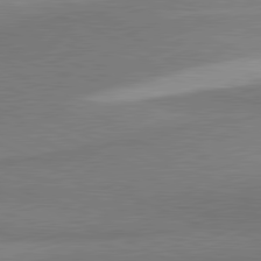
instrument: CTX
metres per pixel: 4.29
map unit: lApd
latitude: 81.3293
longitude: 164.9164
